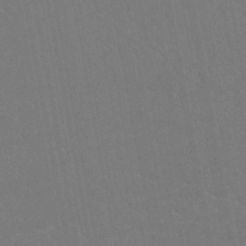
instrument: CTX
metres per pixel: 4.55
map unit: ANa
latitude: -45.2187
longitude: 104.5007
